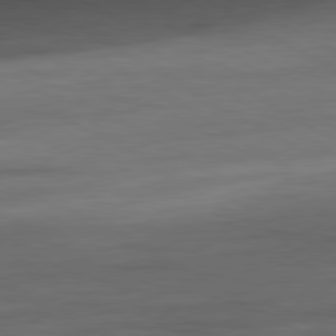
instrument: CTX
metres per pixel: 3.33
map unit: Ap
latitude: -81.5966
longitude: -78.9136
